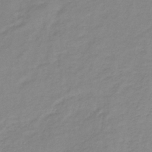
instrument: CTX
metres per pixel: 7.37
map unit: lHb
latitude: -35.8800
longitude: 71.7667
